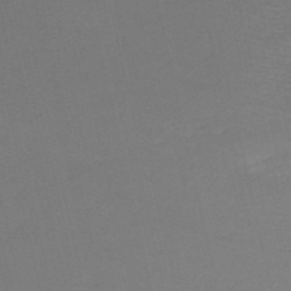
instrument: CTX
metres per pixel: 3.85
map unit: HNb
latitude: -52.7463
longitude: -46.1389
